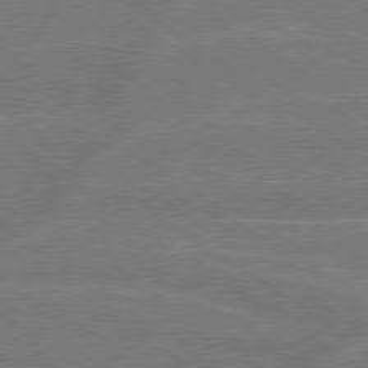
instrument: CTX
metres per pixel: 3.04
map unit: Hpe
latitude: 78.8569
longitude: -130.6113
